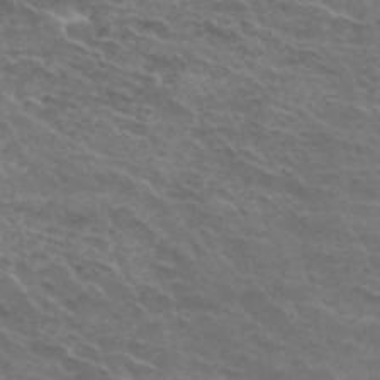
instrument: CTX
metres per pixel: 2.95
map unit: Hto
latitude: 32.6490
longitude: -46.5735
